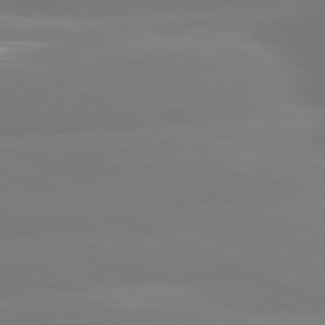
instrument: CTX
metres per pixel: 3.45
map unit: lApd
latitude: 81.1592
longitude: -161.7260
